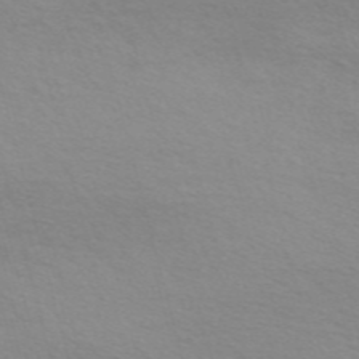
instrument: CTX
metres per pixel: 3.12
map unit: Nve
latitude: -57.3321
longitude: 63.7477
